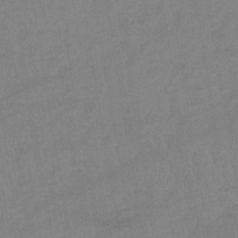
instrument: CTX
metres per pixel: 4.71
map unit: lHb
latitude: -40.5574
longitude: 67.9367
